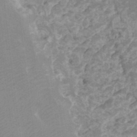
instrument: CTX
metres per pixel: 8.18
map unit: Ht
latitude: -3.3698
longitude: -27.3104
